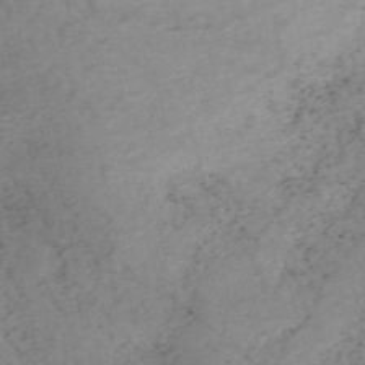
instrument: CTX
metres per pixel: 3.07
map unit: HNb
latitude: -55.1053
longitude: -45.7072
